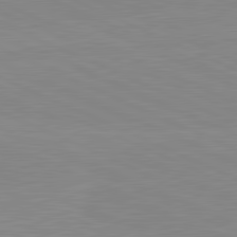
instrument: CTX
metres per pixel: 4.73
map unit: lApd
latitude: 81.6127
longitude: -156.1010
